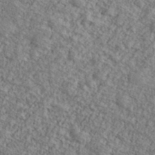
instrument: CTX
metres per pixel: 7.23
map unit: Ave
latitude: 40.8191
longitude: -110.7435
